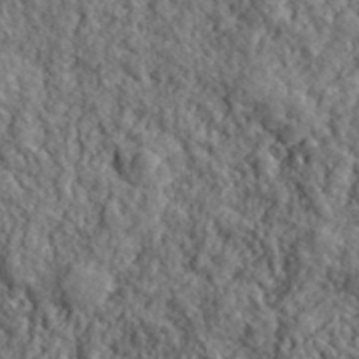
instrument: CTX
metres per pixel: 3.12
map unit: lHvf
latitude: 40.4412
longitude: -86.4223
